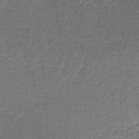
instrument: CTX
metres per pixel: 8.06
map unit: HNb
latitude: -32.3496
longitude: 57.3321
